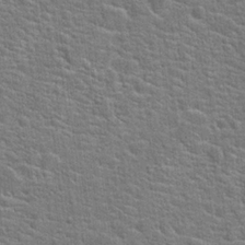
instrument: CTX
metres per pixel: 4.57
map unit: Hto
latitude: 20.9325
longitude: -44.3278
